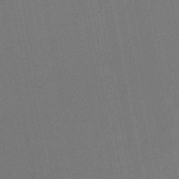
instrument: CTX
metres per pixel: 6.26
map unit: lHb
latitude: -49.5399
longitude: 73.6533
